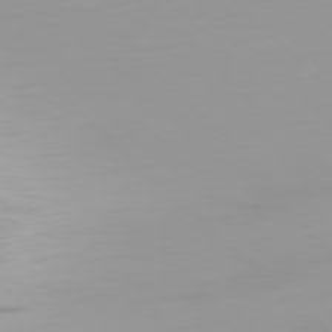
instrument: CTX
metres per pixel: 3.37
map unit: Ap
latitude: -77.7856
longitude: -65.0458
